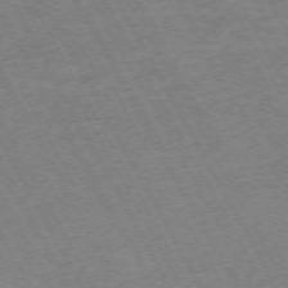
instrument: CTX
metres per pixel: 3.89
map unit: Hpe
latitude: -71.8800
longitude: 8.5952
